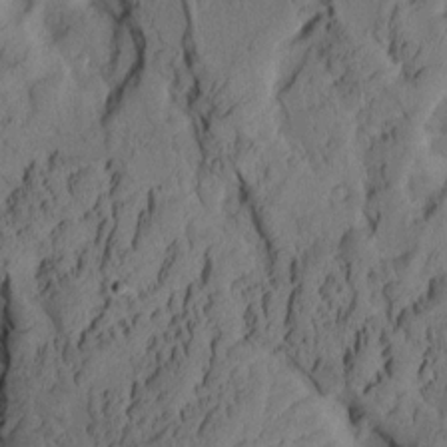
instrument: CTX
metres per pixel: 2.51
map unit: Aa
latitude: 8.6680
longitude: -127.2726
